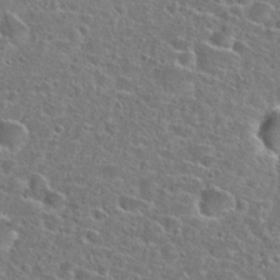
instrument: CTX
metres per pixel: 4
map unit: Hto
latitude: 24.4790
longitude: -46.8002
